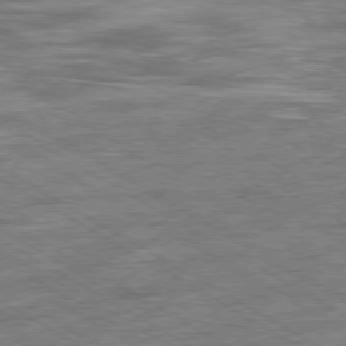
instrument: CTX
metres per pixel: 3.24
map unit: Ap
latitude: -79.9745
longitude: -73.4049
